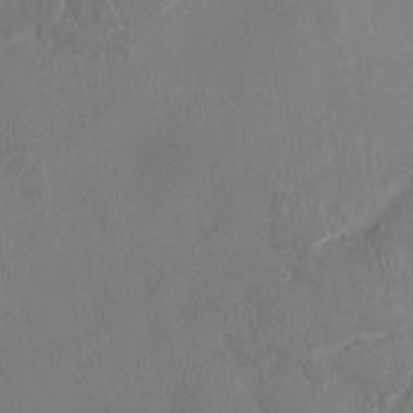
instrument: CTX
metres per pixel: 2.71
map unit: HNhu
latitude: 3.0647
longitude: -6.6490
